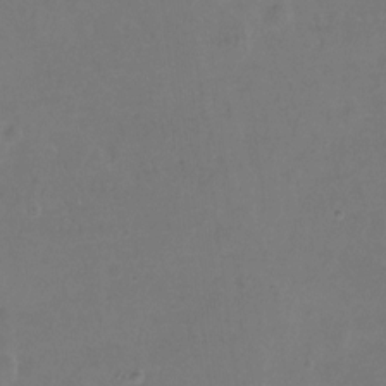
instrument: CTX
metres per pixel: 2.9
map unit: Hto
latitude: -12.8975
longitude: -40.7435
